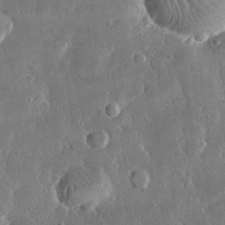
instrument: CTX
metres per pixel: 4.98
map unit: lHvf
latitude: 30.7625
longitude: -93.0647
